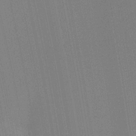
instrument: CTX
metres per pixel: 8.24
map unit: Ht
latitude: -16.1039
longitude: -47.6694
